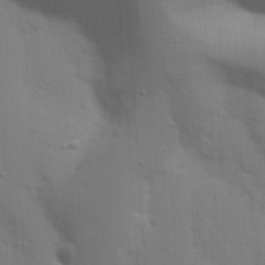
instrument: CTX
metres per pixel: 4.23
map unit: Nhu
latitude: 19.7260
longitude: -73.0081
